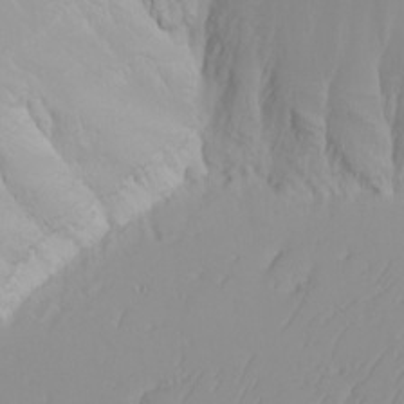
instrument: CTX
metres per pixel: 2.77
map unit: eHh
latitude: -6.2361
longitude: -88.8191
